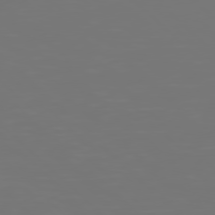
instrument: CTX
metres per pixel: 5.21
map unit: Hpe
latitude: 76.8947
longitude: -165.3671
